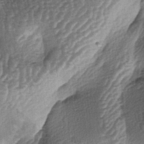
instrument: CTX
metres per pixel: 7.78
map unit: lAa
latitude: -4.4440
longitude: -128.2900
